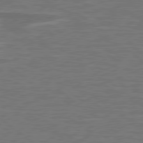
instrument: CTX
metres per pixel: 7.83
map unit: lApd
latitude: 79.1970
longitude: -91.4615
